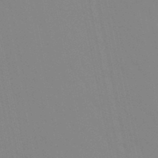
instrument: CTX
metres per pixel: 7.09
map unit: lHb
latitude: -48.9542
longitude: 75.0109
